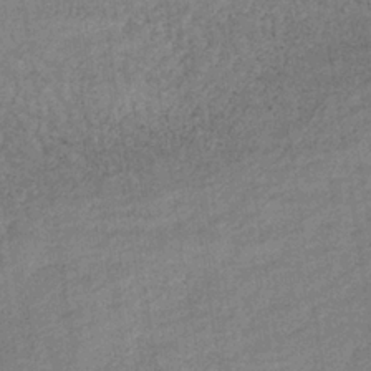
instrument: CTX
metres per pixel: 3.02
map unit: lHb
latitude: -34.7274
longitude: 70.8597
